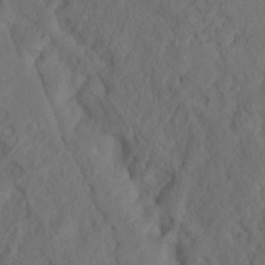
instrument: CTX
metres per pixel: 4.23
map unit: Nhu
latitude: 12.1011
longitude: -28.0633
